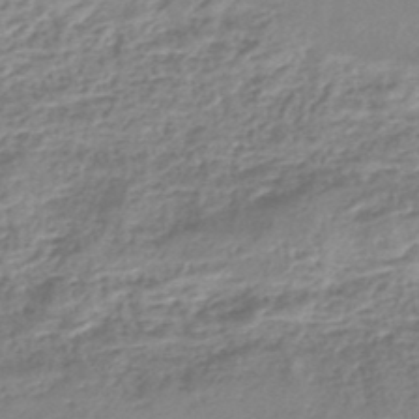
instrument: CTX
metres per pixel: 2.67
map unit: lHb
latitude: -44.9731
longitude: 73.2565
